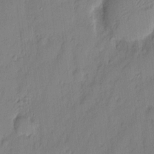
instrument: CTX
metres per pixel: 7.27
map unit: eHh
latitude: 3.4426
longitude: -77.1025
